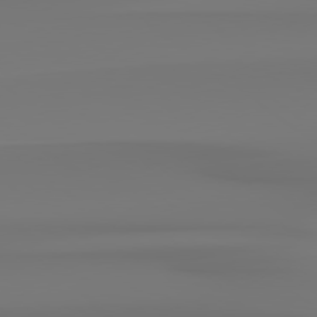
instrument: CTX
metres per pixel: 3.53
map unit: Hpe
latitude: 78.8002
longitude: -136.2712
